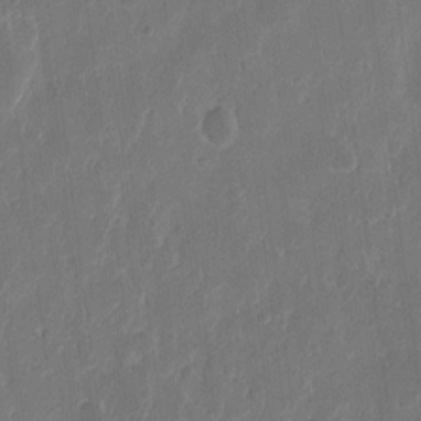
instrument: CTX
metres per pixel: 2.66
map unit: eHh
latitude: 10.5357
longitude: -68.2523
